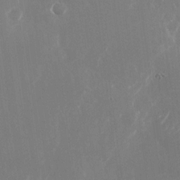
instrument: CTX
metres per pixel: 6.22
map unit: Nhu
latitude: -23.6533
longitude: -72.2712
